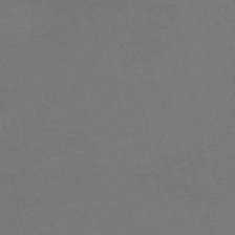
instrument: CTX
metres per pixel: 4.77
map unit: lHb
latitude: -38.1606
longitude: 73.3320
